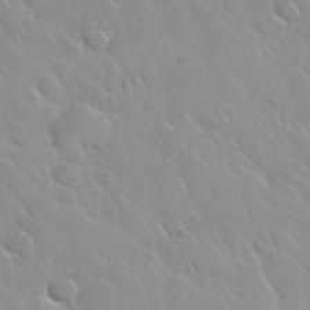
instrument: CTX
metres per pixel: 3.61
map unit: Nhu
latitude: 30.0633
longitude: -55.7827
